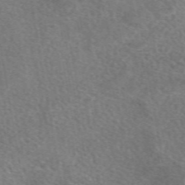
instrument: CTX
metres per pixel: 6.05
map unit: eAb
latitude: 49.9339
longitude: 110.7274
